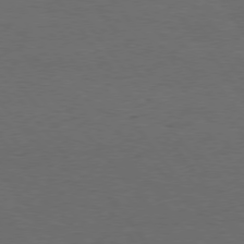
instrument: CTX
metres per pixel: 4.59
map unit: Hpe
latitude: 75.6883
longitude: -130.7814
